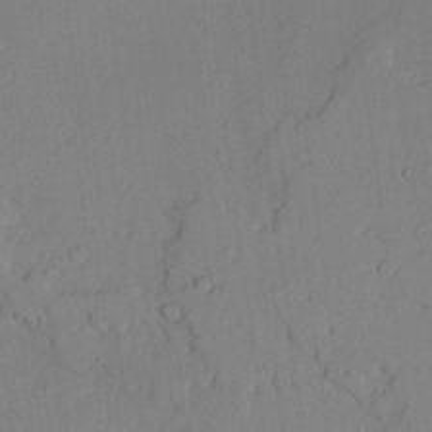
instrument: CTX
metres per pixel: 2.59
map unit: lAvf
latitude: 23.6694
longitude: -109.9528
